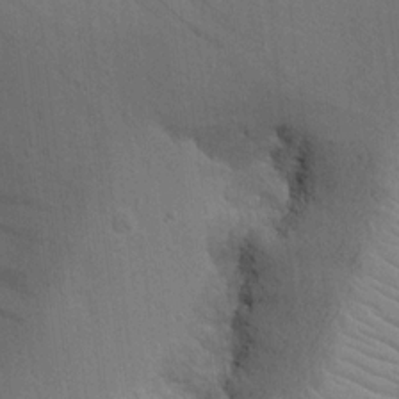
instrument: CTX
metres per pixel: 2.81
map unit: Nhu
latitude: 19.7638
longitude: -73.8584
